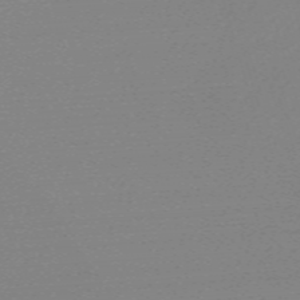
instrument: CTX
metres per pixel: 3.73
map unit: eHh
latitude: -61.9745
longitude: 52.5762
